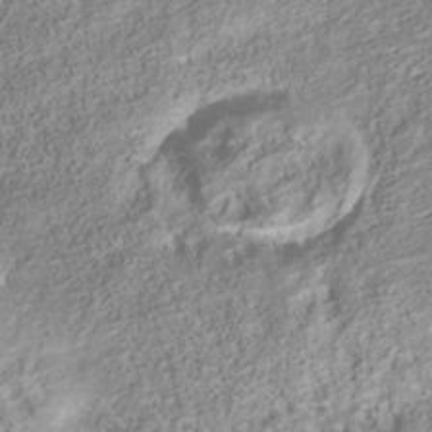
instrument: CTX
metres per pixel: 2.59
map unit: Nhu
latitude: -40.6896
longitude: -86.3845
